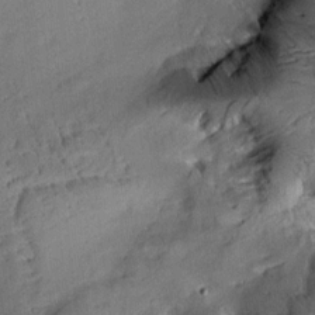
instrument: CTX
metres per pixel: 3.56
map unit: Aa
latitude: 9.7072
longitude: -142.8191
